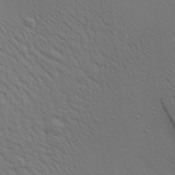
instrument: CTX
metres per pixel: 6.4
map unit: Aa
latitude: 21.8773
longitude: -142.2523
